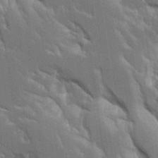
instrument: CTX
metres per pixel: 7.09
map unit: Aa
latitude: 10.7435
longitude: -125.8205
